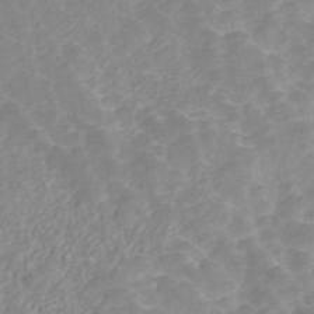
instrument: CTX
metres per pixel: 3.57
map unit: ANa
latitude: 45.5560
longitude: 24.2361
